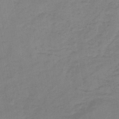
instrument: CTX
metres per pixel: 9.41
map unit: HNb
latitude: -46.3117
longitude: -38.9136
